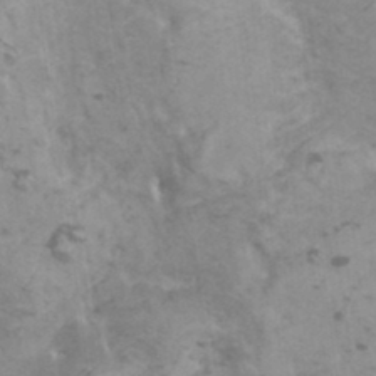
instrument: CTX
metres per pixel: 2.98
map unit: HNhu
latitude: -0.0094
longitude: 1.6533
